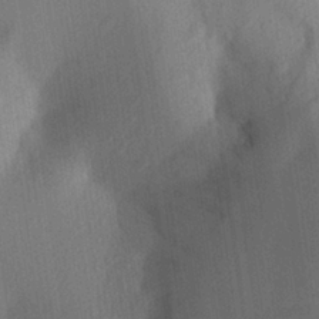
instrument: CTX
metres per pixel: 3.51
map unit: Aa
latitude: 27.4238
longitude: -145.9717
